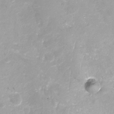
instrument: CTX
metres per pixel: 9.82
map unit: Ht
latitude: -16.3496
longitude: -43.4804
